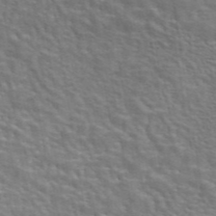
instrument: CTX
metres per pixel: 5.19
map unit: eAb
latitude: 43.4804
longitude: 112.1039
